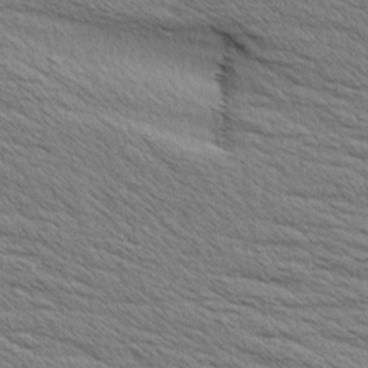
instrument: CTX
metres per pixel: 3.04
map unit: Aa
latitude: 6.4790
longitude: -136.6491
